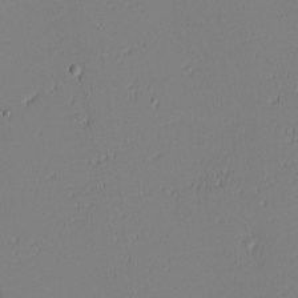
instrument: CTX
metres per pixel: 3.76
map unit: eHh
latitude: -6.6707
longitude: -80.7435
